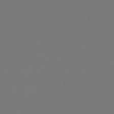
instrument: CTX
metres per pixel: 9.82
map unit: HNb
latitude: -47.0675
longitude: -44.2144
